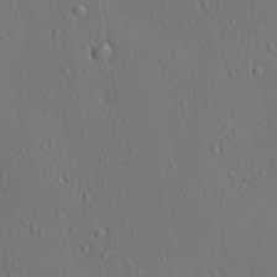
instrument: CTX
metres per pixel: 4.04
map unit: HNhu
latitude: 5.9150
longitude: 15.1620
